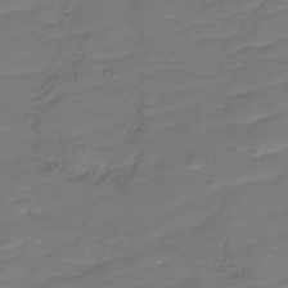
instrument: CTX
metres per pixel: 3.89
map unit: Hve
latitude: -28.1984
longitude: 91.5588
